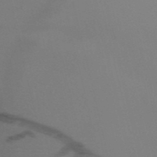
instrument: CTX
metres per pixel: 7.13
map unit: HNb
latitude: -52.1039
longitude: -46.0633
